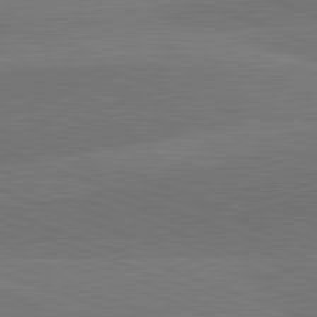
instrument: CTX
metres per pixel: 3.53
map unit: lApd
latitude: 82.2711
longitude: 136.4629
